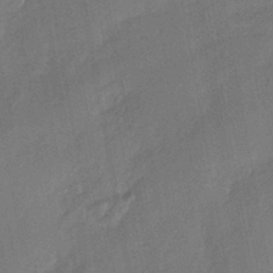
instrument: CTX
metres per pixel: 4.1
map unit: HNhu
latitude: -43.5966
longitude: 92.1417
